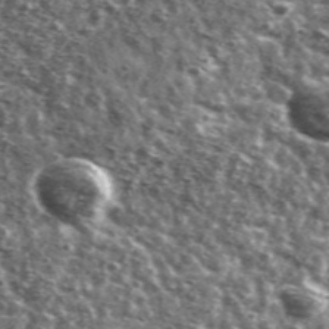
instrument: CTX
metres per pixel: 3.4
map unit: Ave
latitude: 41.6505
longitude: -106.3467
